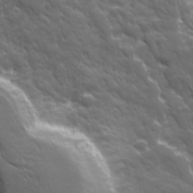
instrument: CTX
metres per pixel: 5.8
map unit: Ave
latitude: 19.0836
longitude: -133.7639
